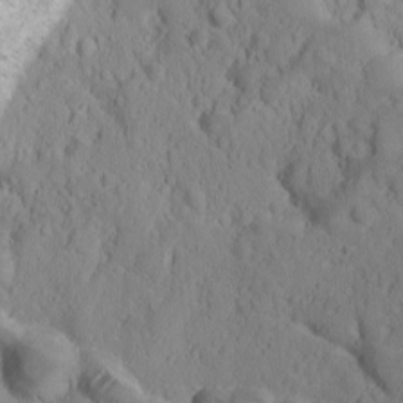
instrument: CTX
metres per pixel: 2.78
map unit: Ave
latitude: 10.9703
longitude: -103.8961
